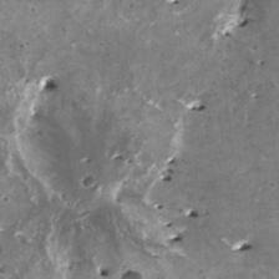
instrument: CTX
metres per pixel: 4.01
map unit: HNhu
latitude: 1.9150
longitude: 6.0850
